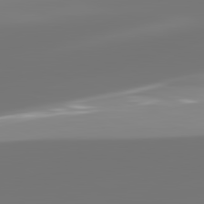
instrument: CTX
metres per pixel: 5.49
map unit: lApd
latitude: 82.1766
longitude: -150.4412
